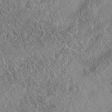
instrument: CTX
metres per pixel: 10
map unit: eAb
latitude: 35.9717
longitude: 108.5763
